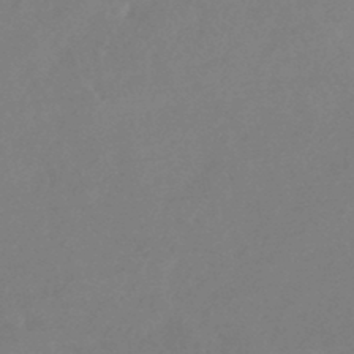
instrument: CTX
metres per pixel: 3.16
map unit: HNhu
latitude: -44.7652
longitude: 91.4644
